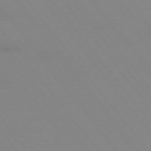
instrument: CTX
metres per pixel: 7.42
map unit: Hpe
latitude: -75.1809
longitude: 3.2564
